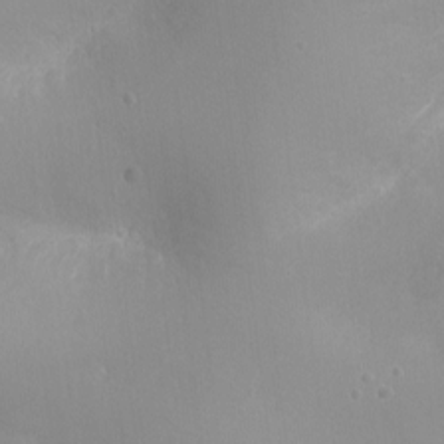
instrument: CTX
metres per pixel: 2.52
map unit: Hto
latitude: -10.8975
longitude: -37.2537
